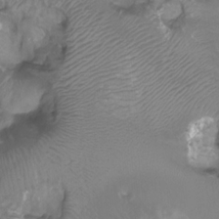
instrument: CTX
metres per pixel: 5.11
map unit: Ht
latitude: 4.0255
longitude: -20.4223
